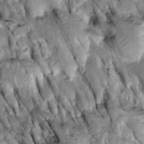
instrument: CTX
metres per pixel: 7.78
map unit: Htu
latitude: -2.6707
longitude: 149.6155
